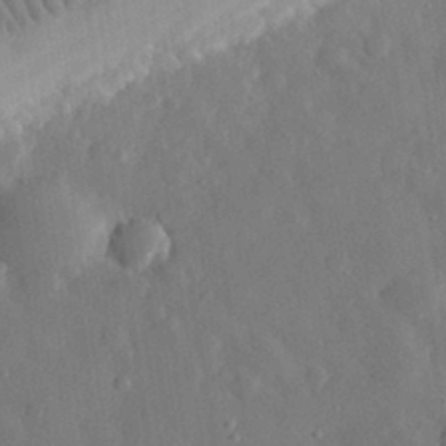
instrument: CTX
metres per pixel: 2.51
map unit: eHh
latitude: 30.6302
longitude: -78.2523
